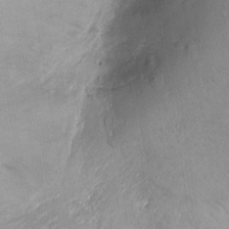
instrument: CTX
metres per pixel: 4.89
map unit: Nhu
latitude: -12.9731
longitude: -39.0836
